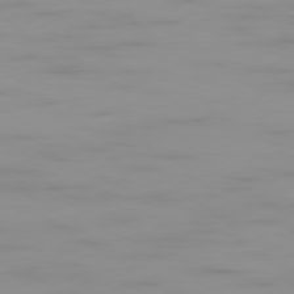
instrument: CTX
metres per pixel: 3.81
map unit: Ap
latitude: -79.3509
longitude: -94.9325
